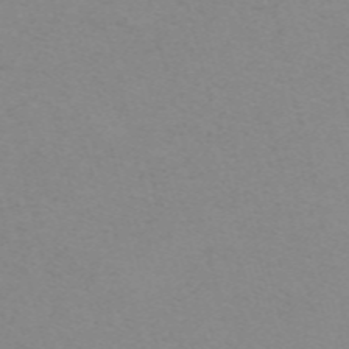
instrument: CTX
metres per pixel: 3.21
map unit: ANa
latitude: 51.8772
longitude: -70.3467
